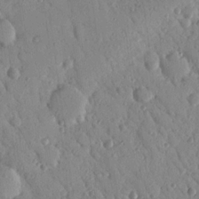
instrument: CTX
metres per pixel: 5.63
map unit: Nhu
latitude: 18.6868
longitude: -78.1389
